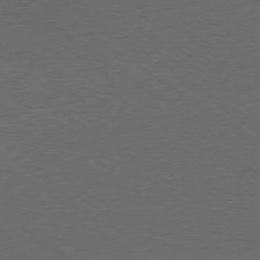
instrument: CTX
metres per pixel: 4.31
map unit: Ap
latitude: -78.7463
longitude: -94.9892
